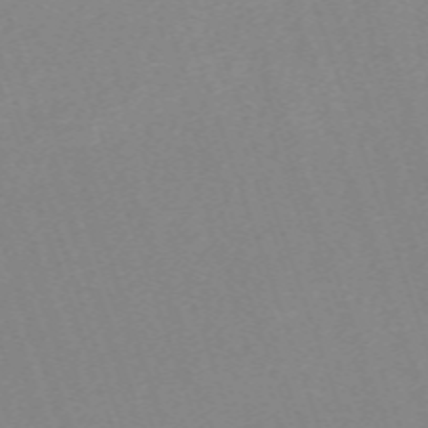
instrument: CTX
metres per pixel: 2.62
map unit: eHh
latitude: -64.6708
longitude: 50.3306
